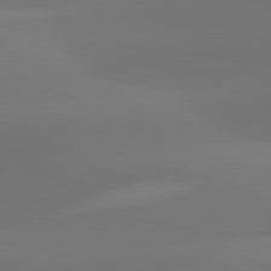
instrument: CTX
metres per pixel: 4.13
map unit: lApd
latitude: 81.9150
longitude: 128.9164
